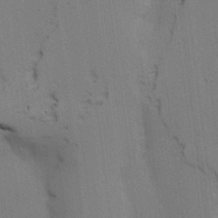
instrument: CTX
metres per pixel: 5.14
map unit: lAvf
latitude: 25.7449
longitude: -112.1578
